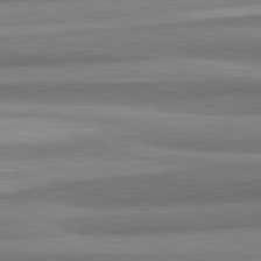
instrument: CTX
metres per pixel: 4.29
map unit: lApd
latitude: 82.4034
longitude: 178.9541
